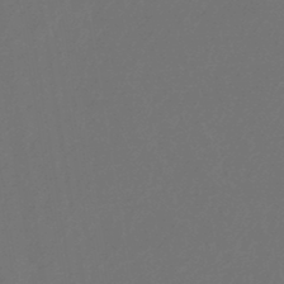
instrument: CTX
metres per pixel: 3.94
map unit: eHb
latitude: -43.8422
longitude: 88.7274
